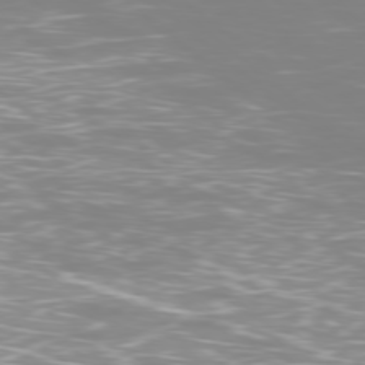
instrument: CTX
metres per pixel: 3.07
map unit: Ap
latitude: -78.6329
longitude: -64.3278
